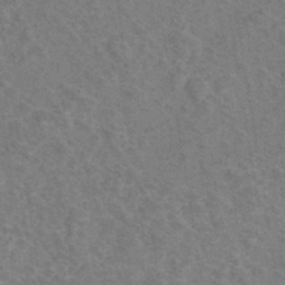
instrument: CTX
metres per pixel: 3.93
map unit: eHh
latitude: -40.3306
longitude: -29.8394
